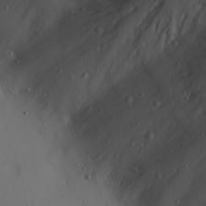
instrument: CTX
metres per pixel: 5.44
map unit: Hve
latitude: 13.3293
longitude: -91.1025
